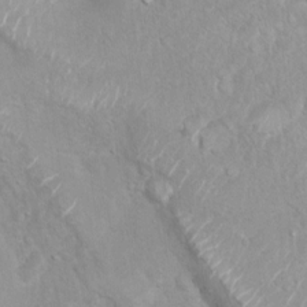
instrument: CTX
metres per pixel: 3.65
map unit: Ht
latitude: 3.9150
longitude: -27.9339
